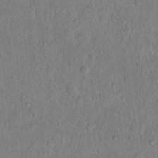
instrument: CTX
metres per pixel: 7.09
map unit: Hto
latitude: 13.7450
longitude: -37.3293
